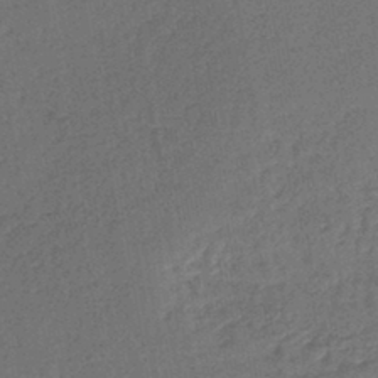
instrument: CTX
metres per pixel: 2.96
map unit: lHb
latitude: -41.4265
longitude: 69.1998
